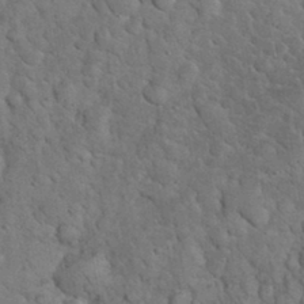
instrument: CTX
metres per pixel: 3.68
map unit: eHh
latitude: 33.1214
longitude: -66.3278
